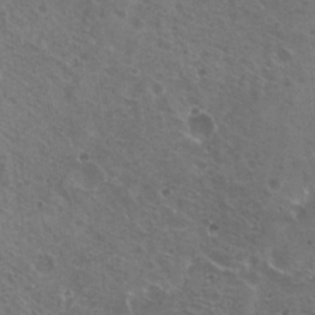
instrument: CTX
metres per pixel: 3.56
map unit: Nhu
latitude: 21.7072
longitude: -30.8191
